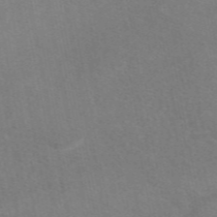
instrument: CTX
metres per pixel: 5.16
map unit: eAb
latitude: 49.0081
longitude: 120.7652
